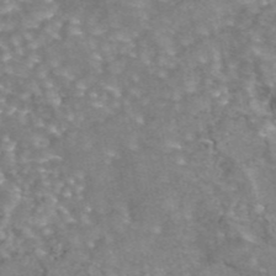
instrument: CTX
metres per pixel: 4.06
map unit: eAb
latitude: 44.3845
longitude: 104.8597
